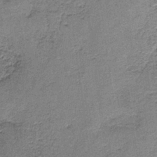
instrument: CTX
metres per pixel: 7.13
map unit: HNb
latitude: -35.6155
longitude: 52.9730
